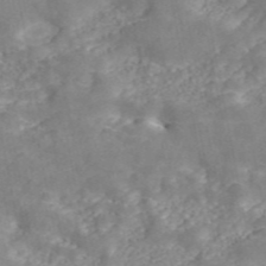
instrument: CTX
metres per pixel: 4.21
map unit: ANa
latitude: 46.2523
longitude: 23.2943
